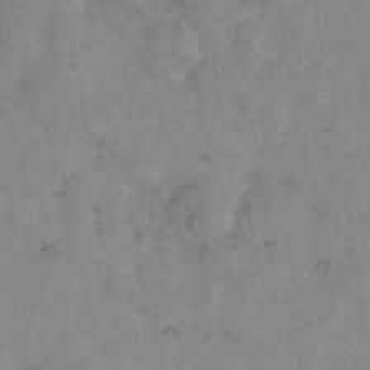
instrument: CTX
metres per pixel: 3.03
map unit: eHh
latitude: 16.2523
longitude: -63.9717
